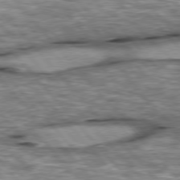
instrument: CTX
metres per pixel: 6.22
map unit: lApd
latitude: 76.4412
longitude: -49.3482
